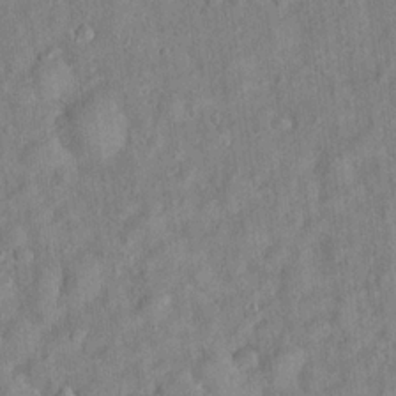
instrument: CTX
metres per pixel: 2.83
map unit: Hto
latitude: 17.4049
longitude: -52.8758
